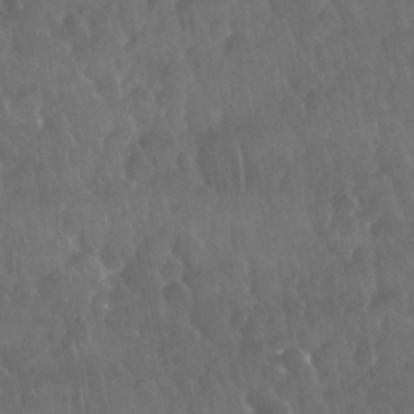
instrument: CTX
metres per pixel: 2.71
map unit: Nhu
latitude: 28.5734
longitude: -65.0269
